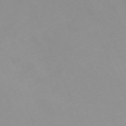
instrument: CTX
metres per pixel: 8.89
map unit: Nhu
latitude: -67.8800
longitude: 37.6721
